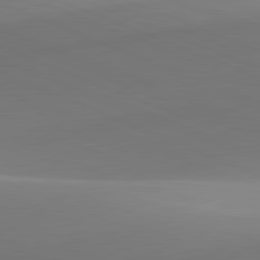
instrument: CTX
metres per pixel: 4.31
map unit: lApd
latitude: 81.8016
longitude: 142.0661
